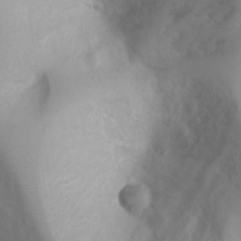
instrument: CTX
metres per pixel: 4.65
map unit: Ht
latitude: 3.3670
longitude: -26.5924
